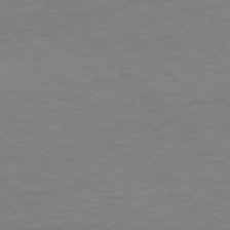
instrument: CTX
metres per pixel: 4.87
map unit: Ap
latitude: -76.7841
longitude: -95.1026
